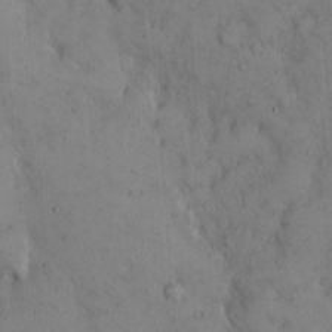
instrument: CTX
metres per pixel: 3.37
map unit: Hto
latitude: 13.4049
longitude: -59.4615
